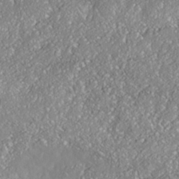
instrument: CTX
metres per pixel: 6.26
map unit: Nhe
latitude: -37.2753
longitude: 137.9178
